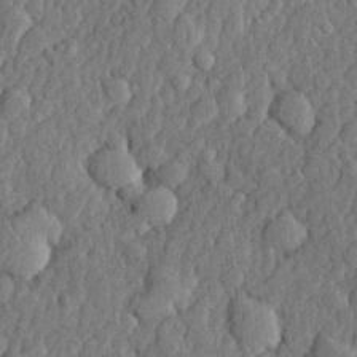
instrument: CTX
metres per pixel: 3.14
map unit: lHvf
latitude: 22.3467
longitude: 142.7652
